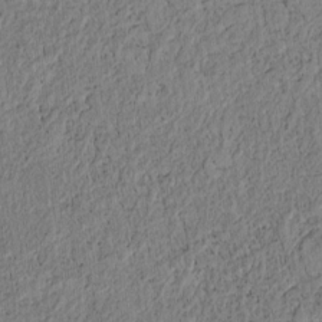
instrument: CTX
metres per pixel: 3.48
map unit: lAvf
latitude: 6.2711
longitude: 164.1417
